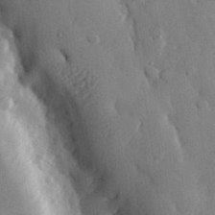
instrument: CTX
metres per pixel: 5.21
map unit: eHh
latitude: 29.2915
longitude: -79.3671
